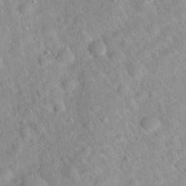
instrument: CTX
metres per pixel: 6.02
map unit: Hto
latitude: 20.4412
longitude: -52.6302
